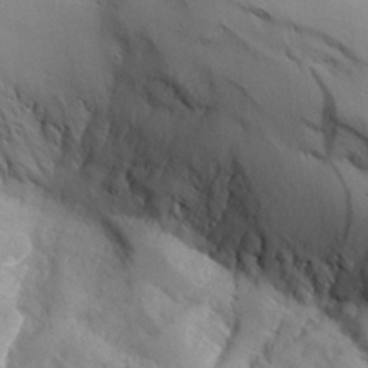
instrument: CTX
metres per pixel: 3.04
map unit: Aa
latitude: 25.9528
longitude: -129.1970
